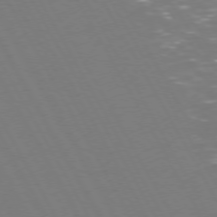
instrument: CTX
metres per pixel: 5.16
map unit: Hpe
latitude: 72.8191
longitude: -127.2537
